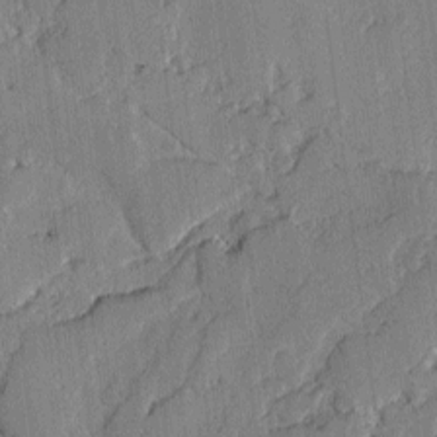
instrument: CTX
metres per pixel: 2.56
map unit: lAvf
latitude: -2.4817
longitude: -108.0633
